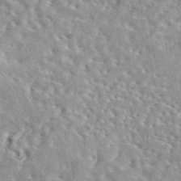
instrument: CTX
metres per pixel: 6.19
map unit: eAb
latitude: 44.7057
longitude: 114.1795
